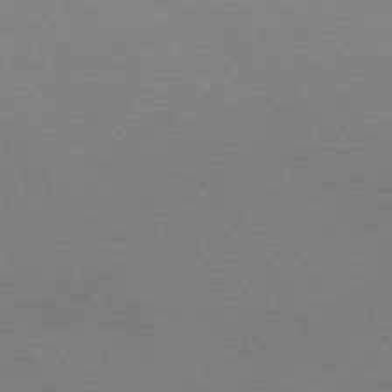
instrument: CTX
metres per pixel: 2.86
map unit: Hpe
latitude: 73.8395
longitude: -123.7261
